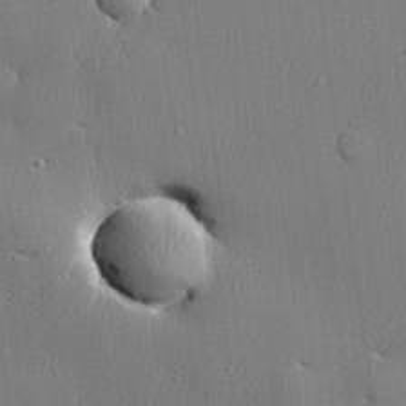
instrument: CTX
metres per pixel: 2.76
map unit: lHvf
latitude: 23.5749
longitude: 141.4643
